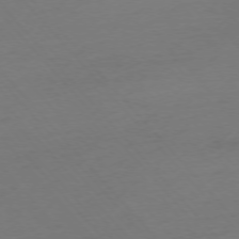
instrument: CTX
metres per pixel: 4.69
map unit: Ap
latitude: -75.8612
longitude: -71.1025
